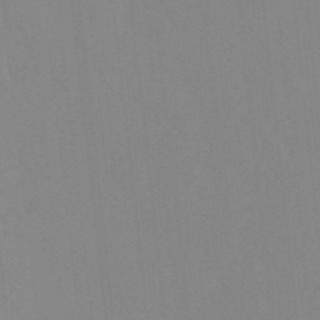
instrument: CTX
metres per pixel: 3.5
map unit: Ht
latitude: -14.9164
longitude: -55.9528
